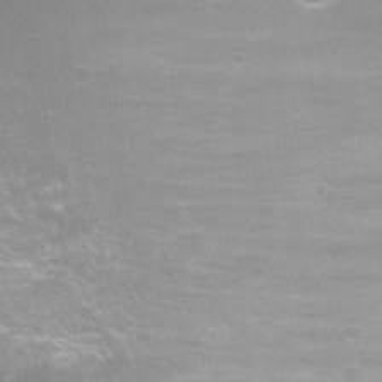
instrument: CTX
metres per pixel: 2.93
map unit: Hto
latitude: 27.2159
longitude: -50.1955
